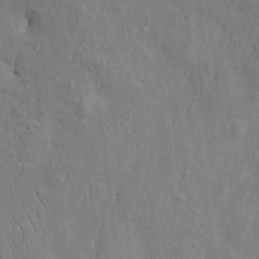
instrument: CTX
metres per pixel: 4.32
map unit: Htu
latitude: -3.8989
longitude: 157.0486
